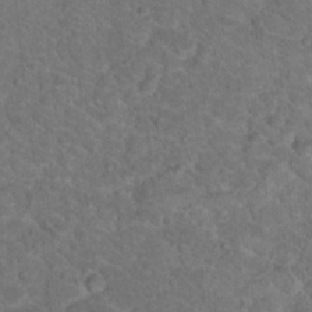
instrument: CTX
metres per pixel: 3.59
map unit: Hto
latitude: 18.5545
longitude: -34.1955
